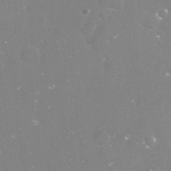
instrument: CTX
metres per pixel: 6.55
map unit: Nve
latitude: -17.4455
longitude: -59.1592
